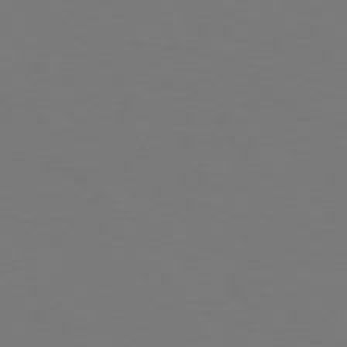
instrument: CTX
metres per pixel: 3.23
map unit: Hpe
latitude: 74.3845
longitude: -123.4426
